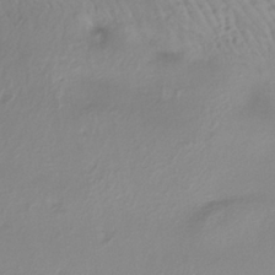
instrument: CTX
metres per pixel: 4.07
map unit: lHb
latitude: -36.6140
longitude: 70.1417
